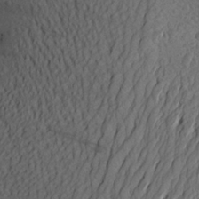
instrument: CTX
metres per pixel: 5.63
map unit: Aa
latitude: 26.2334
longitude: -144.9136
